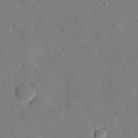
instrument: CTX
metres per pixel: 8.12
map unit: eHh
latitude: 26.0633
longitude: -79.5749
